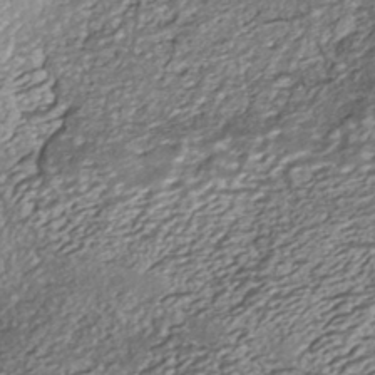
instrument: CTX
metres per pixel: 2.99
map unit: ANa
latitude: -40.8786
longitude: 105.3131
